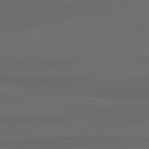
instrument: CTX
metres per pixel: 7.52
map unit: lApd
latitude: 80.0444
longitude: -95.6505
